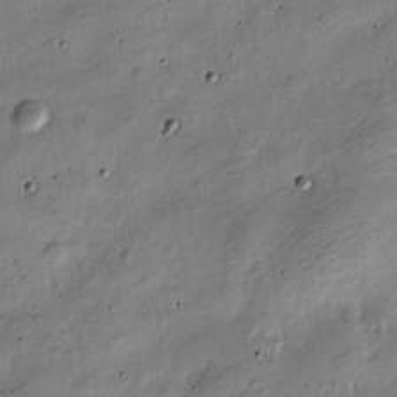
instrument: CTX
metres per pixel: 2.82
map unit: Nve
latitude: -25.3510
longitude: 106.3496
